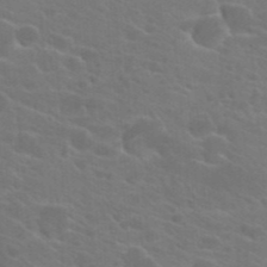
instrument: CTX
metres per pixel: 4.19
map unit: Hto
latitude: 23.3671
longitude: -36.7813
